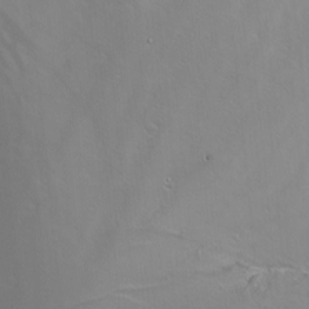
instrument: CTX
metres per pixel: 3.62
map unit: Nhu
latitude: -6.0661
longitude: -91.0270
